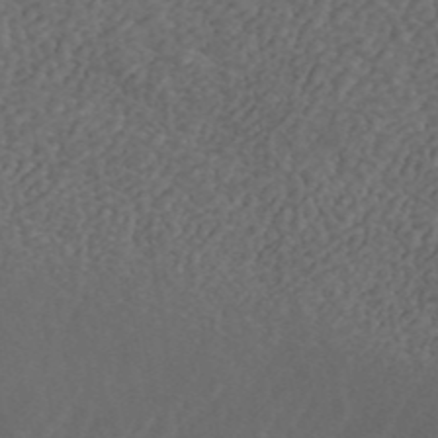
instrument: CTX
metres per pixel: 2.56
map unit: ANa
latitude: 43.3671
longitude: 30.0094
